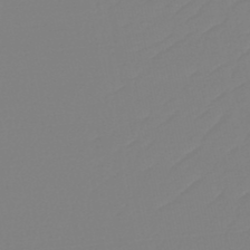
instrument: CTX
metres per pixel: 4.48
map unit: HNb
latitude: -45.3510
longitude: 56.3117
